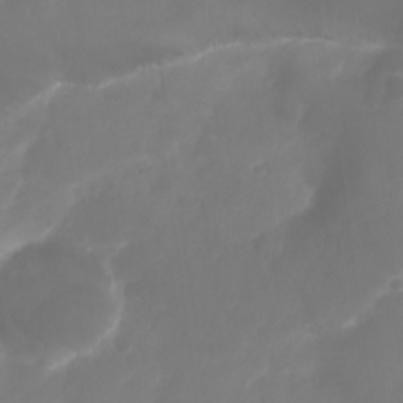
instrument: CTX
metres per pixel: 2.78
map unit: Nhu
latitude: 25.6882
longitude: -63.0648
